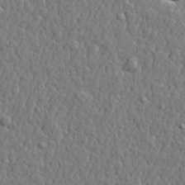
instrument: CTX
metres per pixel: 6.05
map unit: lHvf
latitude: 22.1200
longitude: 143.1809
